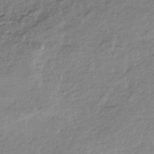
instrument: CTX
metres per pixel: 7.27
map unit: HNhu
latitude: -44.4251
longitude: 97.6155
